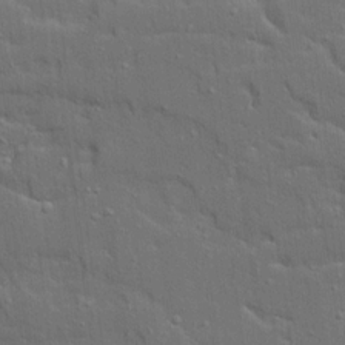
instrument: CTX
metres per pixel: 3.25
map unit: Ave
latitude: 19.4615
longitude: -128.5546
